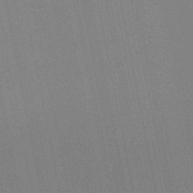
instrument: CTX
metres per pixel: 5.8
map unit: lHb
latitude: -48.2929
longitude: 69.1620
